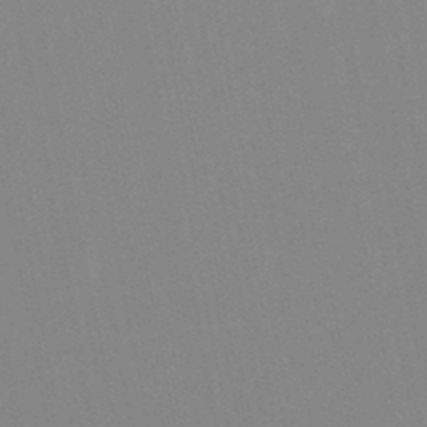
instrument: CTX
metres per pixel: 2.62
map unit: lHb
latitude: -48.2740
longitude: 70.1417
